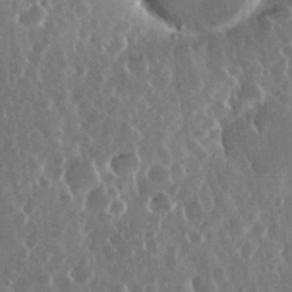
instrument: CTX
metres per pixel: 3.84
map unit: eHh
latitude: 34.5734
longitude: -58.1389
